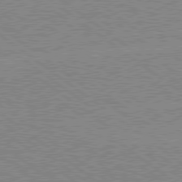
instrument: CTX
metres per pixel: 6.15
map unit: Hpe
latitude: 78.8191
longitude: -144.9702
